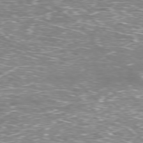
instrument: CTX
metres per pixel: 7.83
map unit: Hpe
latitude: -77.7856
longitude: 15.5966
